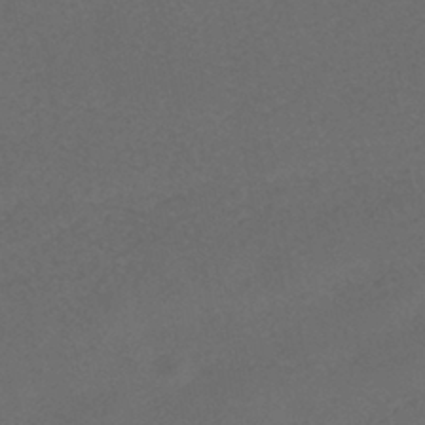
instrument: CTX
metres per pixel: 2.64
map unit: ANa
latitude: -39.6722
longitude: 95.6533
